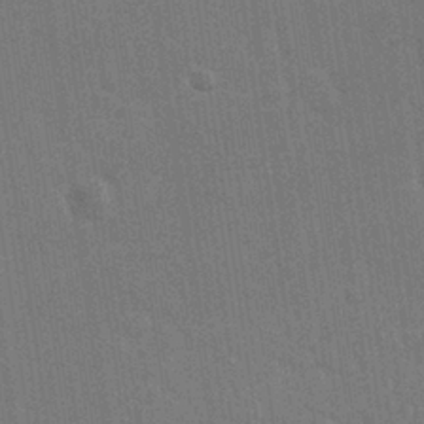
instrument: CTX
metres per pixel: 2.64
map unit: Nhu
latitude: 27.8772
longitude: -64.5357
